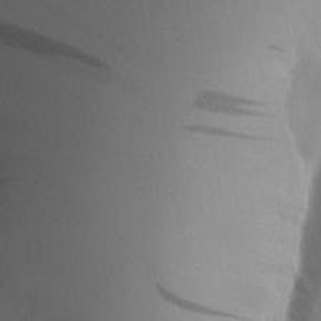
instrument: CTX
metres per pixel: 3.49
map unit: Aa
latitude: 22.2900
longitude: -145.8205
